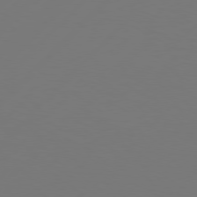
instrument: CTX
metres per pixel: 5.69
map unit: Hpe
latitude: 76.6112
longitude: -127.4238
